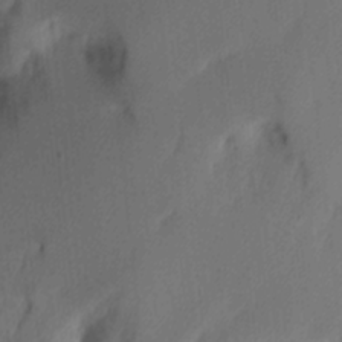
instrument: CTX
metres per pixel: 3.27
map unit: eHh
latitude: 5.1970
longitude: -73.9151
